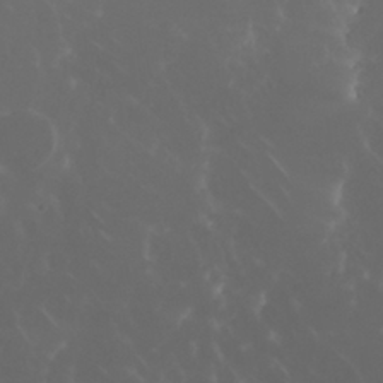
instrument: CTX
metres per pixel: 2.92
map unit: Nhu
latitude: 30.7247
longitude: -57.5749
